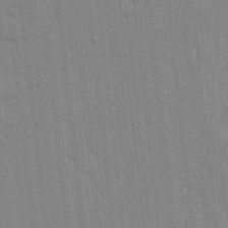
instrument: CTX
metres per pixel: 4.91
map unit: lHvf
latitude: 17.1592
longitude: -113.2348
